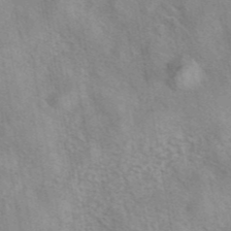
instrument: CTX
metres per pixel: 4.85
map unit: eAb
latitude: 42.2334
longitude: 107.4644
